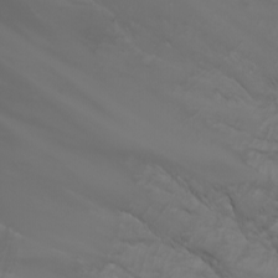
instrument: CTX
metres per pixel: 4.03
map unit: Nhu
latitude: -7.8611
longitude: -84.6491
